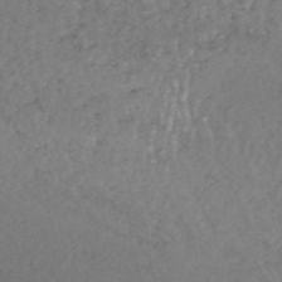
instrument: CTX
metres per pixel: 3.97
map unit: HNhu
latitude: -48.3307
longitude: 98.1795
